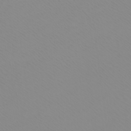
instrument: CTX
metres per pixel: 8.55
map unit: Htu
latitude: -6.1794
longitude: -71.8016
